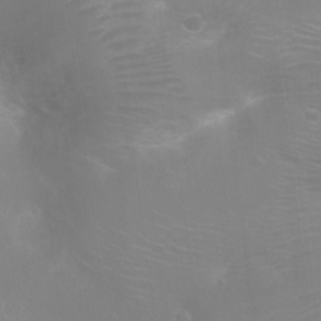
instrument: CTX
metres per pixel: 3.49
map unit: Ht
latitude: -16.1606
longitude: -40.4412
